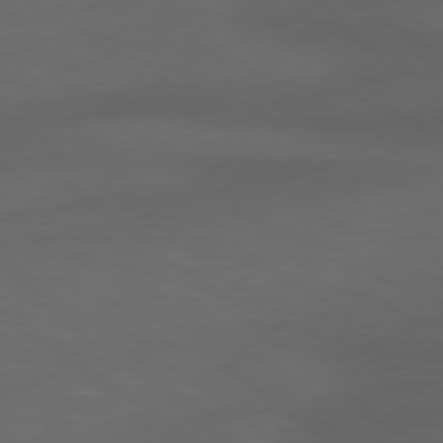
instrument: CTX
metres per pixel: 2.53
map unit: lApd
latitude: 78.6113
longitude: -177.3481
